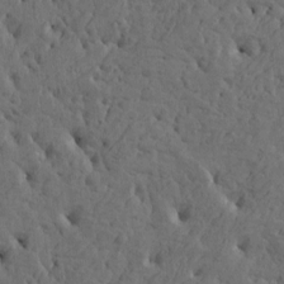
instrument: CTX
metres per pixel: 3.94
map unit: Htu
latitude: -5.4076
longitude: -177.8205
